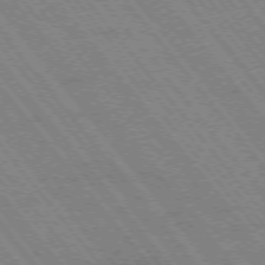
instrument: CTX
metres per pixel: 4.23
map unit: Hpe
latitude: -75.6911
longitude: -13.7072
